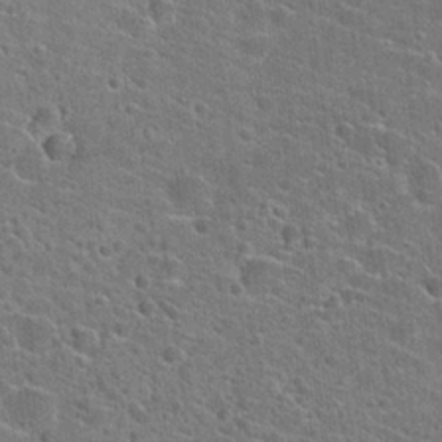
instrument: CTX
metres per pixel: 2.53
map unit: Hto
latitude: 23.4237
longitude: -44.6112
